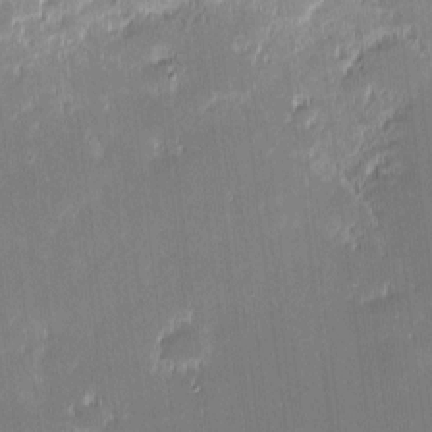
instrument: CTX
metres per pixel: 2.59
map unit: eHh
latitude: -2.5951
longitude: -85.5560
